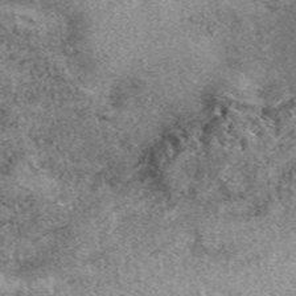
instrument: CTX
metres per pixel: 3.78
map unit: eAb
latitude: 39.7638
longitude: 109.8800
